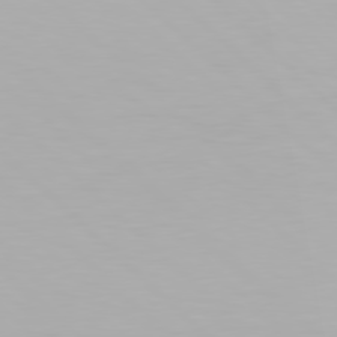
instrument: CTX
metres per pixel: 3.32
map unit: Hpe
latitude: 77.4615
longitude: -162.5924
